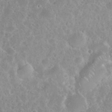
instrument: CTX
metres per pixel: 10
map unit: eHh
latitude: 35.8016
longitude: -61.6505
